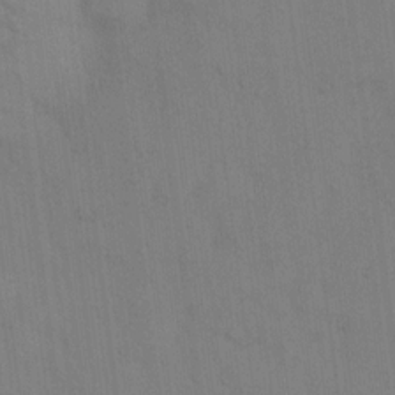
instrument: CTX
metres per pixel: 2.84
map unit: eHh
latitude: 13.8395
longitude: -62.5357
